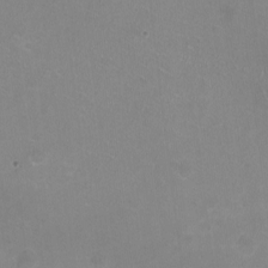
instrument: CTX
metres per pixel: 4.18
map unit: HNhu
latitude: -2.9730
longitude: -0.7435
